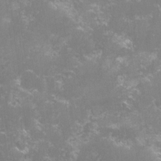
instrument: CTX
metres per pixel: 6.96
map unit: lHvf
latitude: -14.9731
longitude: -100.3467
